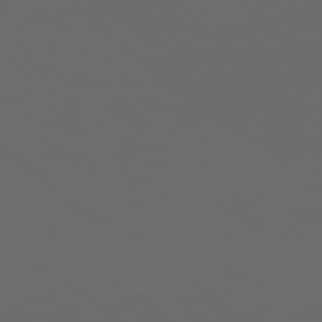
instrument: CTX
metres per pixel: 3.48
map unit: Hpe
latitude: 77.7827
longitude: -177.9150
